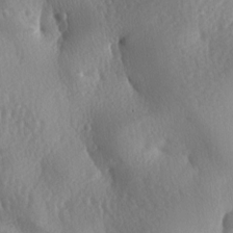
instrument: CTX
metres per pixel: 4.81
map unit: lAa
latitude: -7.9745
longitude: -128.6868
